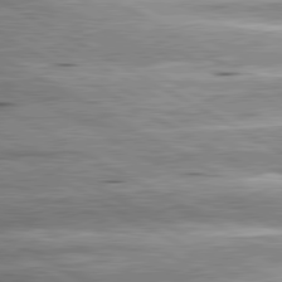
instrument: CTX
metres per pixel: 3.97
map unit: lApd
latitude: 80.7435
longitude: -143.0270
